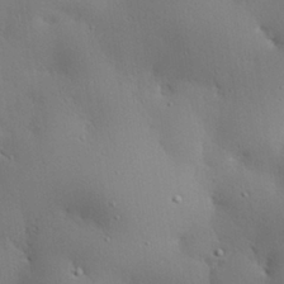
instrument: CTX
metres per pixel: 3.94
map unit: eHh
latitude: 29.3104
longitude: -82.6490
